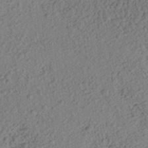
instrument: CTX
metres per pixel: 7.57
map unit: Aa
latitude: 23.6505
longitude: -148.0444
